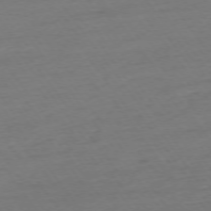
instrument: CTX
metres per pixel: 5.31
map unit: Ap
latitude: -74.9731
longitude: -80.5924
